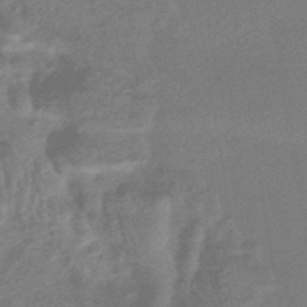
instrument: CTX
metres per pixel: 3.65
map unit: HNhu
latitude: -45.1998
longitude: 93.5021
